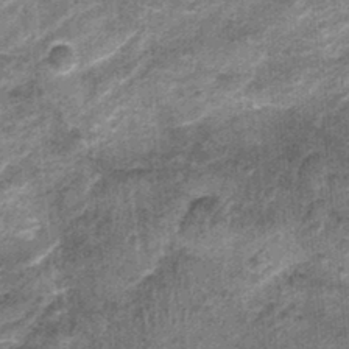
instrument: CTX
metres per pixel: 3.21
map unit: Nhu
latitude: 0.6868
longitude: -16.8380
